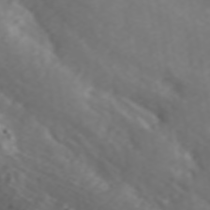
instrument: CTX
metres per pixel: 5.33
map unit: ANa
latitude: 45.0836
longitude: 22.1606
